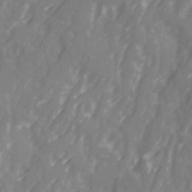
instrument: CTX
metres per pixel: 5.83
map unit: Ave
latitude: 20.7624
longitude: -131.7639
